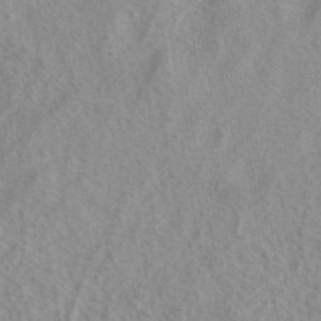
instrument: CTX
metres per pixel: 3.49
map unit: eAb
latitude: 40.7813
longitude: 105.4265
